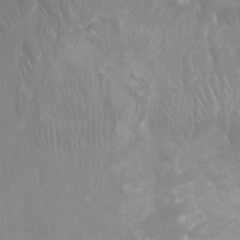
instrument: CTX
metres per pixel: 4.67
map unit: Ht
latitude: -2.6896
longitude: -16.4034
